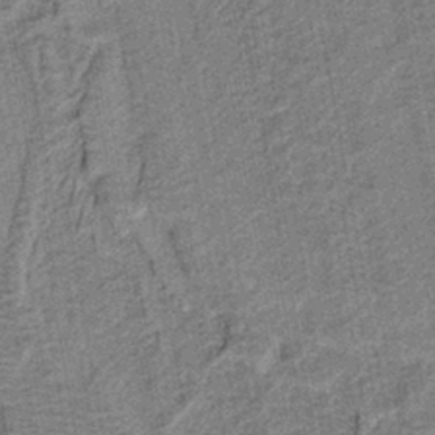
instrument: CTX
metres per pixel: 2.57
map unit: lHb
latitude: -39.5399
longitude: 52.8408
